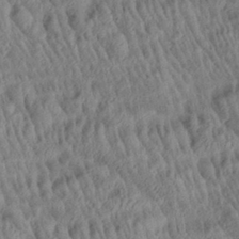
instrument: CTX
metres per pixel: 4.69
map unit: Aa
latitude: 28.9325
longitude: -137.5371
